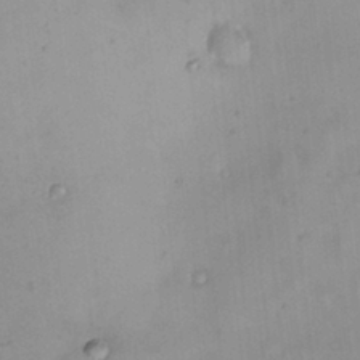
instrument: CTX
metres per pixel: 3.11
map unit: HNhu
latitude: 6.2145
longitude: 13.6911
